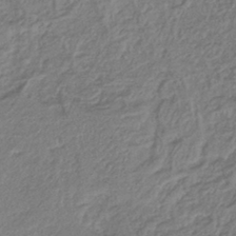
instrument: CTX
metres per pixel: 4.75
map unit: lHb
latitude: -41.1053
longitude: 62.0850
